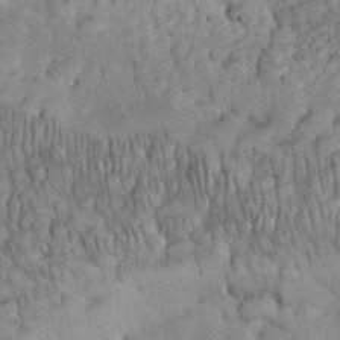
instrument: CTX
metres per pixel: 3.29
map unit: eHh
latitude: 32.5168
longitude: -65.5182
